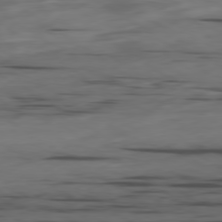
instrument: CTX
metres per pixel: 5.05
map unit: Ap
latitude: -79.8989
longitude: -62.2712
